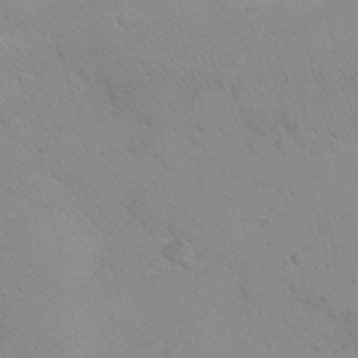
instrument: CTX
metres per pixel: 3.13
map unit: eHh
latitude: 25.1025
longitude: -66.4790
